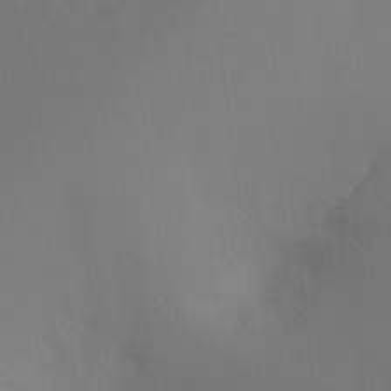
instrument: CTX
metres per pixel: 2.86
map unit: Ht
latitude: -9.1431
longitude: -33.8583
